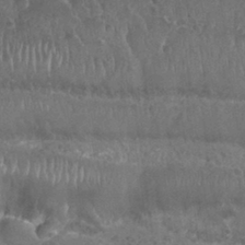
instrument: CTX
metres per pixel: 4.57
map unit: Nhu
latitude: 29.4804
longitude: -54.1767
